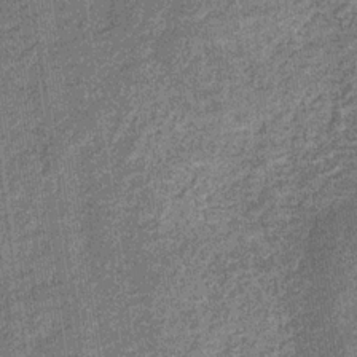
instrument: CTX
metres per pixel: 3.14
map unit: eHb
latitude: -31.7099
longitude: 72.6329
